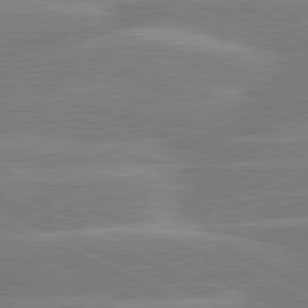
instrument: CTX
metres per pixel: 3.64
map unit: lApd
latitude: 80.9136
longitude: -126.6491
